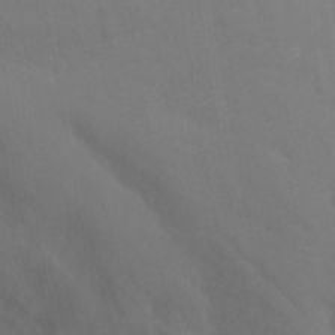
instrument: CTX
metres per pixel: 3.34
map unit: Ht
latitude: -0.8597
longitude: -34.0255
